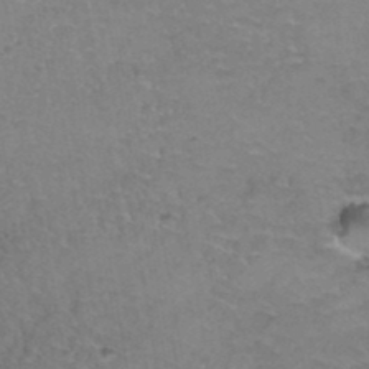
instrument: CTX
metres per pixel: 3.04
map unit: Hto
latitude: 37.5749
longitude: -42.1956
